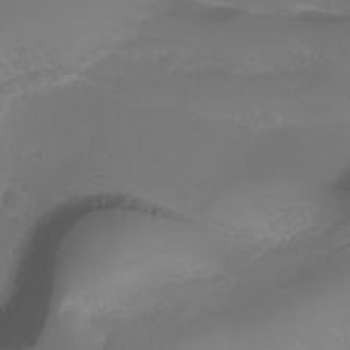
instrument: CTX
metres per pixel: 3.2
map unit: Htu
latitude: -6.6329
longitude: -67.3292
